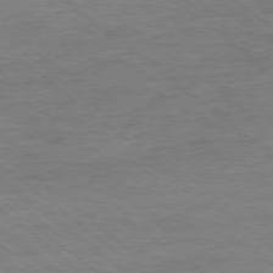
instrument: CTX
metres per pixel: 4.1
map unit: Ap
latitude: -78.2361
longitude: -83.2537
